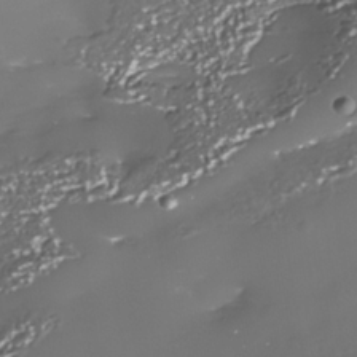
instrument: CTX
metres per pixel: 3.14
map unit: Nhe
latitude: -34.0283
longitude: -88.4223
